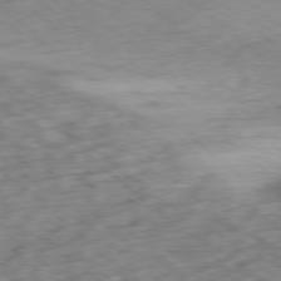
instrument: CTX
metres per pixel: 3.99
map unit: Hpe
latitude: -78.8786
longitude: -16.0633
